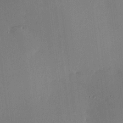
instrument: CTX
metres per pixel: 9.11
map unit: HNhu
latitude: 9.7639
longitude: 16.1228
